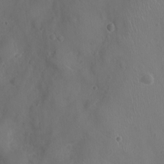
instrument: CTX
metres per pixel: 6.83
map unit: Ht
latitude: -3.8044
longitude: -16.1767
